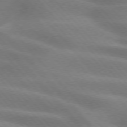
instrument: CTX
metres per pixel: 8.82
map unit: lApd
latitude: 74.3089
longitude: -61.4237
